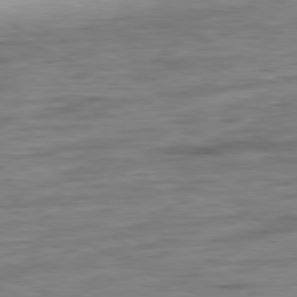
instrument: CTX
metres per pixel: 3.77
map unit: Ap
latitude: -80.8219
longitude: -82.2522
